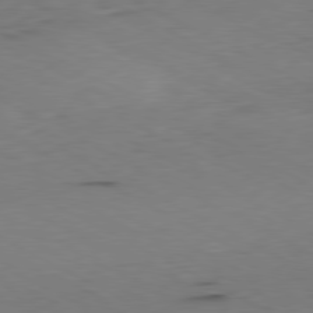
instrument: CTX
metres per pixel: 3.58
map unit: Ap
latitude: -80.9542
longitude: -70.6868
